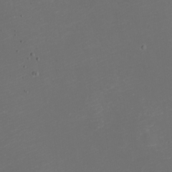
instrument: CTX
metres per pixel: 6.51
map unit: eHh
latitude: -1.2943
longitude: -78.7435
